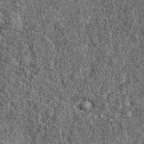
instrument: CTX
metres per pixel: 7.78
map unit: eAb
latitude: 36.7813
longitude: 106.2739
